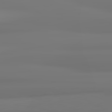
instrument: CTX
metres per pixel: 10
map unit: lApd
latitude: 82.3278
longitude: 170.8786
